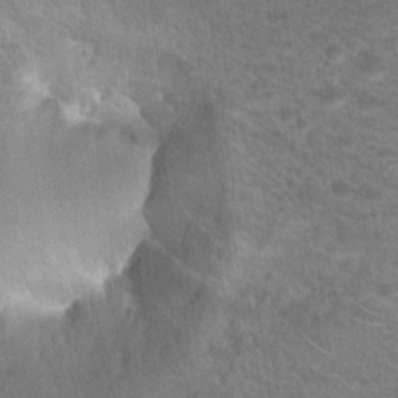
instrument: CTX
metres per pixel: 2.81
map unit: Hto
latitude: 20.1578
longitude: -37.7828
